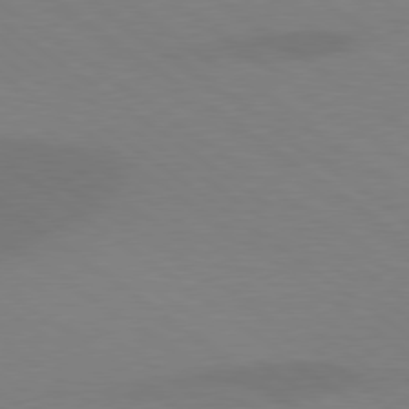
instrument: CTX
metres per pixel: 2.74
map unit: lApd
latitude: 78.8947
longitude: -51.9906
